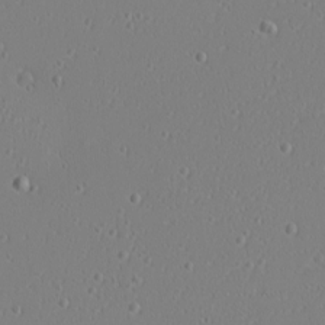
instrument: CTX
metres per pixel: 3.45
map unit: eHh
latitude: -6.5007
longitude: -80.7057
